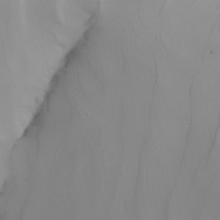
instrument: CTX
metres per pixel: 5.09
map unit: Nhu
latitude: -4.4629
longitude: -91.8583
